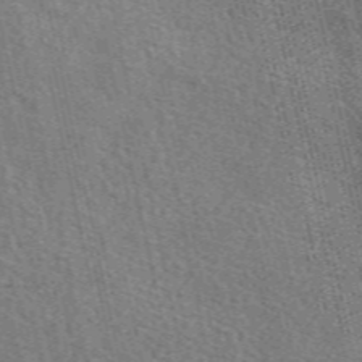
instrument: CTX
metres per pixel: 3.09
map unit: eAb
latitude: 51.3292
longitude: 114.0472
